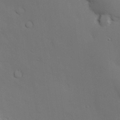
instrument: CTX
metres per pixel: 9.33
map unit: lAvf
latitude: 26.8758
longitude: -109.8394
